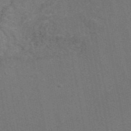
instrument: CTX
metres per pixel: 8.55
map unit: eAb
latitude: 47.4049
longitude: 116.9163
